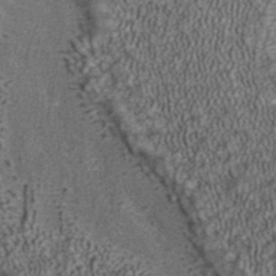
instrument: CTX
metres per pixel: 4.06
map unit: ANa
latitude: 39.4048
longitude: 18.4251
